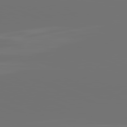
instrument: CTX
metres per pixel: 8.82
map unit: lApd
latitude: 81.9150
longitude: -164.4979
